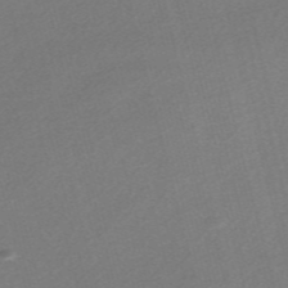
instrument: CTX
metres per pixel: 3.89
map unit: Nve
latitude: -56.8975
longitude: 60.8408
